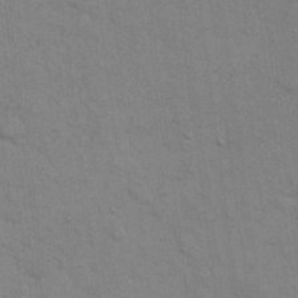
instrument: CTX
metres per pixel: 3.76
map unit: eHh
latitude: 19.4426
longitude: -62.1389
